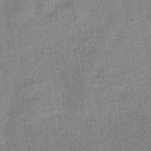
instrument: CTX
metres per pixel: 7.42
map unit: lHb
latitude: -36.8974
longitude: 73.7855
